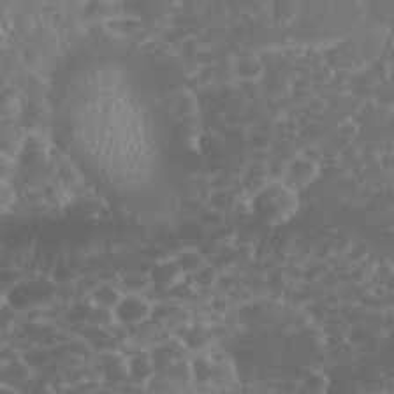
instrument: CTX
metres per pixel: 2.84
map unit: eHh
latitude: 32.4979
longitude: -61.3292
